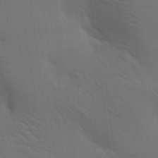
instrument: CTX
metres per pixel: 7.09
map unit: lAa
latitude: 19.9150
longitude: -139.2726
